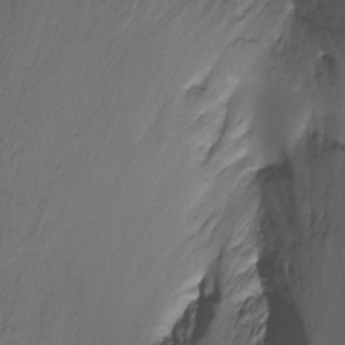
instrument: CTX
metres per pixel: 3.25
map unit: Ht
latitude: -8.5952
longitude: -39.3859
